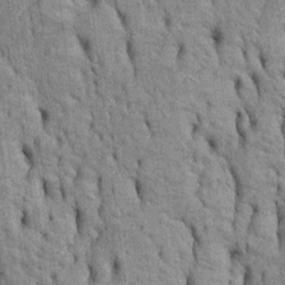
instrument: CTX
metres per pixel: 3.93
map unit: Htu
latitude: -5.3320
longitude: 152.7463
